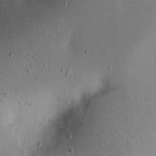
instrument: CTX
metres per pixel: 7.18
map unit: eHh
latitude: 23.4804
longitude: -70.3089
